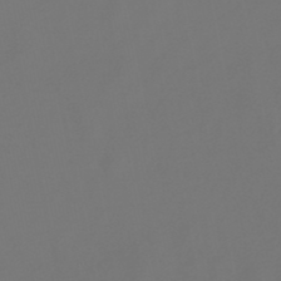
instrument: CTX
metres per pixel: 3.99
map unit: lHb
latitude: -47.6344
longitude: 72.6518
